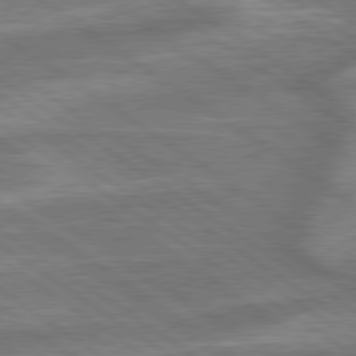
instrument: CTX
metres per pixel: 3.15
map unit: lApd
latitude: 79.4994
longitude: -171.6505
